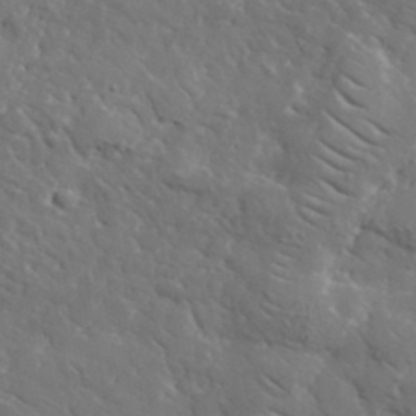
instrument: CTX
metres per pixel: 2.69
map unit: lHvf
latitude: 37.6316
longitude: -91.9906
